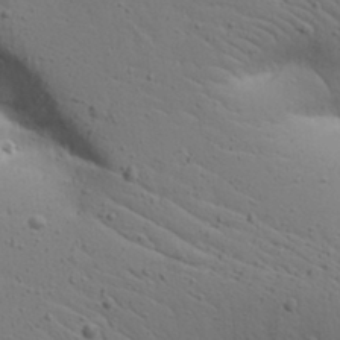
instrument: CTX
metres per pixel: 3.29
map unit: Aa
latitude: 17.0270
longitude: -125.6316
